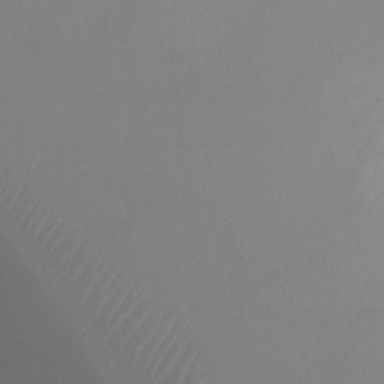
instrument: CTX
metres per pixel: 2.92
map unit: Ht
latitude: -3.9745
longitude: -18.0444
